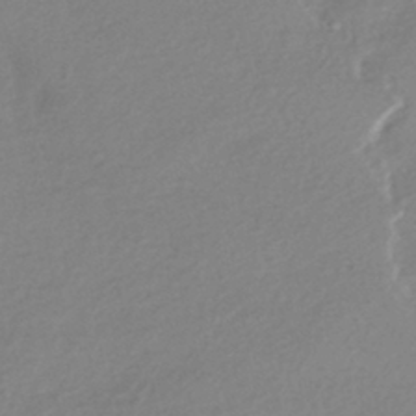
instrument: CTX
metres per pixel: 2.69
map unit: HNhu
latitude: -43.1242
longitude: 96.3873
